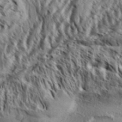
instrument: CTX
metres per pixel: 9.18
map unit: Aa
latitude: 33.1592
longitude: -136.9703
